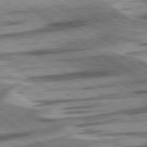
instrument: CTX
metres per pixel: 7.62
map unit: lApd
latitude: 78.4979
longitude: -53.7639
